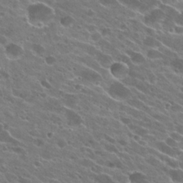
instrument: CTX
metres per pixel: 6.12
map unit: Hto
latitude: 23.2159
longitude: -37.8206
